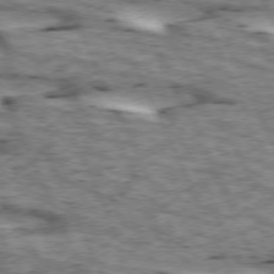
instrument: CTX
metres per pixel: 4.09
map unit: lApd
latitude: 73.3104
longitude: -54.3656
